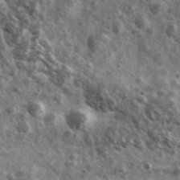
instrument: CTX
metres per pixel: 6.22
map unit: Ave
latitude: 38.5357
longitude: -107.9906
